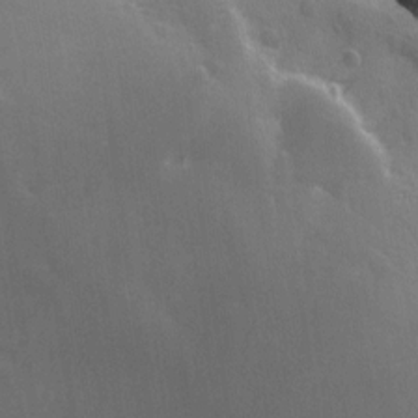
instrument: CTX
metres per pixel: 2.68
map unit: Ave
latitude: 0.1766
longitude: -113.0269
